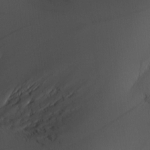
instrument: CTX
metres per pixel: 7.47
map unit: Nve
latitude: -8.0661
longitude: 175.7477
